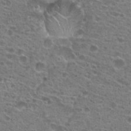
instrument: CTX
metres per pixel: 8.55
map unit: Hto
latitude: 21.6883
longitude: -41.3481
